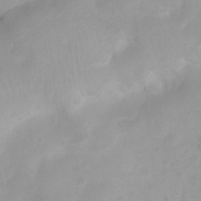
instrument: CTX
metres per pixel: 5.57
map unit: Htu
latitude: 3.6505
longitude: -22.0444
